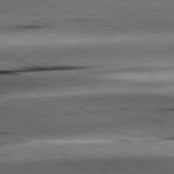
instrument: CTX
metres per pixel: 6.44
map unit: lApd
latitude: 81.5182
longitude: -151.6694
